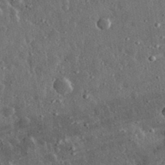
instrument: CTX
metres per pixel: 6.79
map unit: eHh
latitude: 31.0081
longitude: -79.9150
